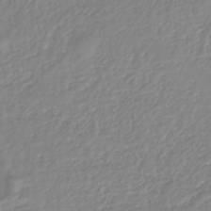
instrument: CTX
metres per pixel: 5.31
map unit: lHb
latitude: -40.9730
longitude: 67.5399
